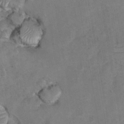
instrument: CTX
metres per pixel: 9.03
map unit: Hto
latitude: 8.9136
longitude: -35.7071
